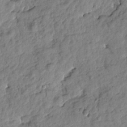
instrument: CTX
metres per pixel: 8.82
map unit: Htu
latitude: -0.7275
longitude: -179.3104
